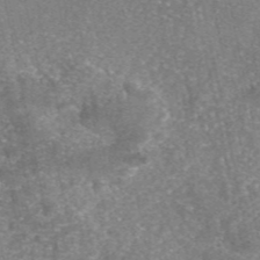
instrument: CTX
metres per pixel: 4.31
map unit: eAb
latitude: 46.3279
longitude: 105.4076
